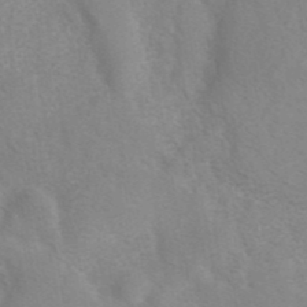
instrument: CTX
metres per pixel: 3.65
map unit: eAb
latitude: 41.4426
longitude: 106.2929
